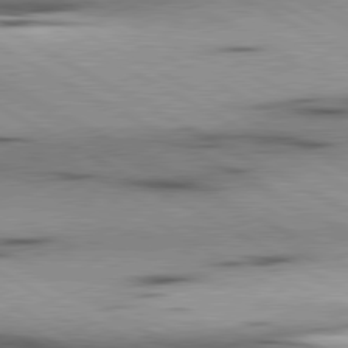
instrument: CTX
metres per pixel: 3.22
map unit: lApd
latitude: 80.3845
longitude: 157.1809
